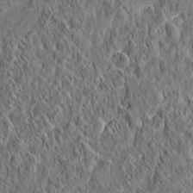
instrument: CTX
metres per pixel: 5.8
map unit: eHh
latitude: 5.8961
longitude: -76.6112
